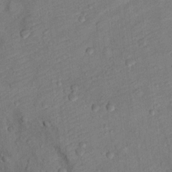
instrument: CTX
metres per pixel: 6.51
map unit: Ht
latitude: 12.4601
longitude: -39.0647
